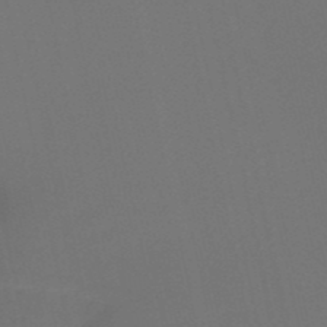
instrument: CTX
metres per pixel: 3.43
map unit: HNb
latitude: -51.5966
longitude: -46.5735
